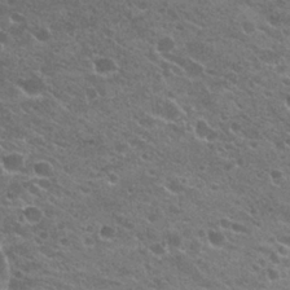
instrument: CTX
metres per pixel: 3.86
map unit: Hto
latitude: 23.9528
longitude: -35.6882
